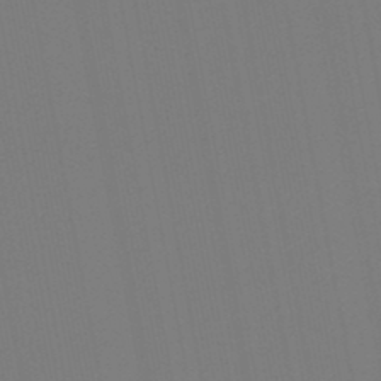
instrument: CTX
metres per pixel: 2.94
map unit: lHb
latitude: -47.1242
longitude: 74.8219
